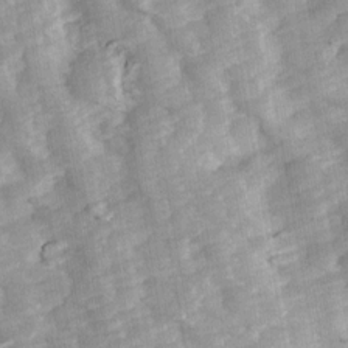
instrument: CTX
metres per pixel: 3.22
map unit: Ave
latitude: 14.0255
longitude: -104.1200
